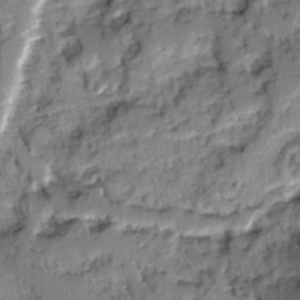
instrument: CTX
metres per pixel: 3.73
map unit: Ave
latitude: 0.7813
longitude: -110.1200
